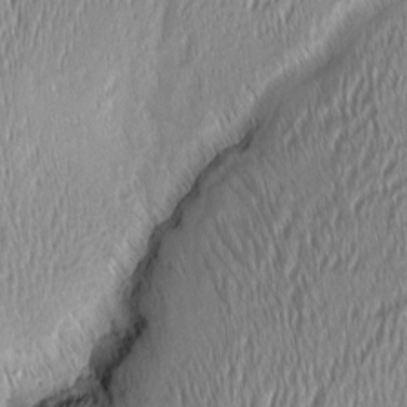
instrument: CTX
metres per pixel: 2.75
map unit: Aa
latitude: 8.1956
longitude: -131.4238
